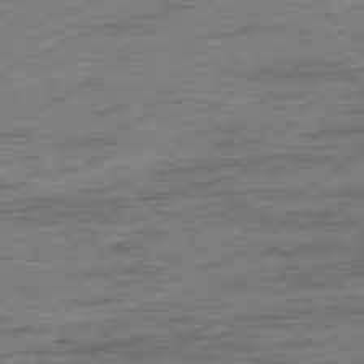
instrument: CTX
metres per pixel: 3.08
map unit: Hpe
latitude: -76.5385
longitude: -11.2726
